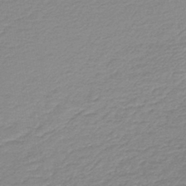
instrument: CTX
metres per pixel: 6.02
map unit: lHb
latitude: -44.7085
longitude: 60.6707
